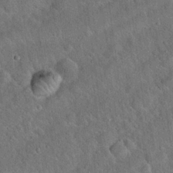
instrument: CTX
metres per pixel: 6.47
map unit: Hto
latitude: 19.9906
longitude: -52.5546
